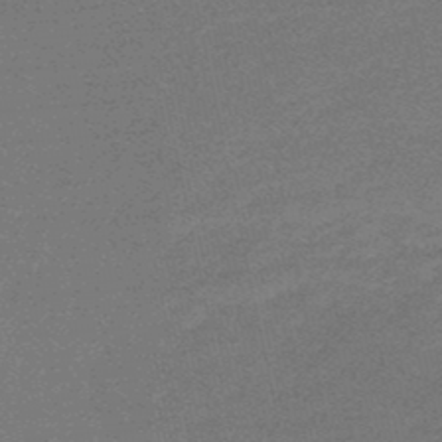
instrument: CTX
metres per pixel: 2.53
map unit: lHb
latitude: -48.8597
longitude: 82.8219
